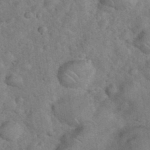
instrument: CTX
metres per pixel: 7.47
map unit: eHh
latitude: 36.7624
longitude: -64.5546
